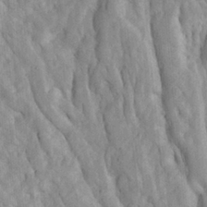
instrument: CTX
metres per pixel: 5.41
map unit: Ave
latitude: 23.3859
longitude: -133.9150
